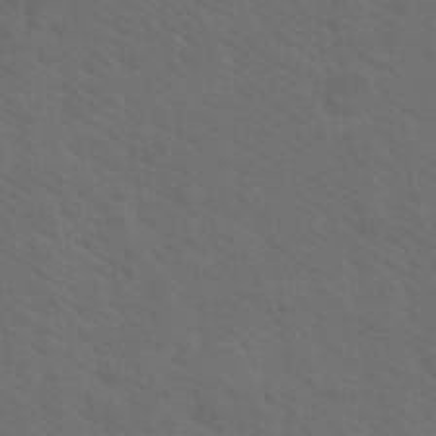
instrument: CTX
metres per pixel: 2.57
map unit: Hto
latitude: 19.9717
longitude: -39.8961
